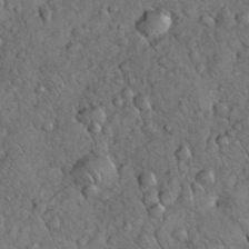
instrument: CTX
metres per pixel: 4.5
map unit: eHh
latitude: 34.1200
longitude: -65.8205
